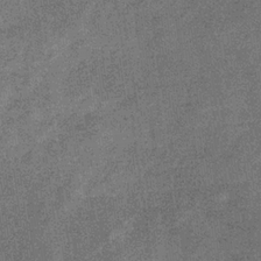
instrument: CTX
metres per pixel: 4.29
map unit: eHb
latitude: -31.0297
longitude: 67.6155
